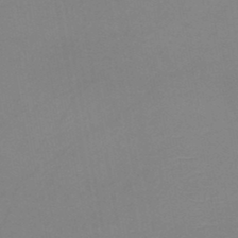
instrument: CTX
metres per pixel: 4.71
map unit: HNb
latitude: -46.2739
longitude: -42.7813
